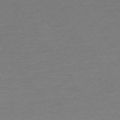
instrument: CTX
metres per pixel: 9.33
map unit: Ap
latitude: -74.4251
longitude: -84.9703
